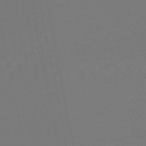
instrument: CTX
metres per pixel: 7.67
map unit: lHb
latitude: -47.2376
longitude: 69.4643
